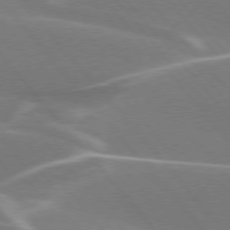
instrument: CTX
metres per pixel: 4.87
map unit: lApd
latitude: 75.4993
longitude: -63.6694
